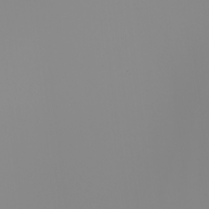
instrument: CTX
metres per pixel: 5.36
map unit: Nhu
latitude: -5.0675
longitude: -94.1011
